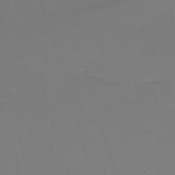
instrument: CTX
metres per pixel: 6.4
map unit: eHh
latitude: -61.9367
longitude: 51.7289
